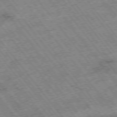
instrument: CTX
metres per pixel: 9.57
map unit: Hpe
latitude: -75.3888
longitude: -20.5168
